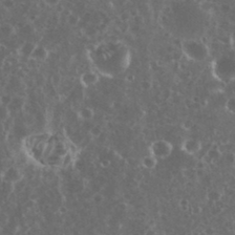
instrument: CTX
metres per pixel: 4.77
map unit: eHh
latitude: 35.0647
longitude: -59.5749
